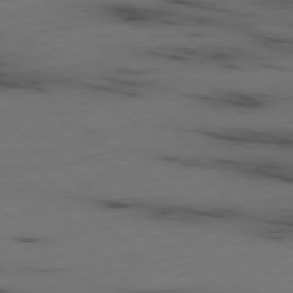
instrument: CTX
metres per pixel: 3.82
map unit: Ap
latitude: -78.5007
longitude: -61.0836
